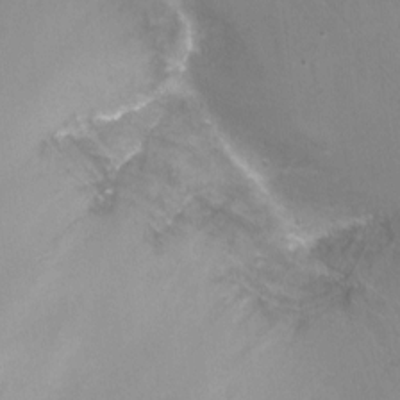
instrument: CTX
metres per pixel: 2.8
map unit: Nhu
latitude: -13.8045
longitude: -55.2726
